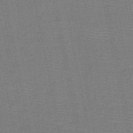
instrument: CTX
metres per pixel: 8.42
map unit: HNb
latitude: -48.5007
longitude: -41.3103
